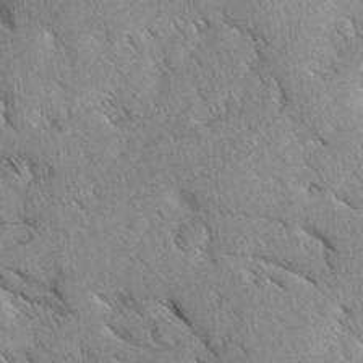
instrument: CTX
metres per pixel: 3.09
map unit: Ave
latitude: 8.7435
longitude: -104.1578
